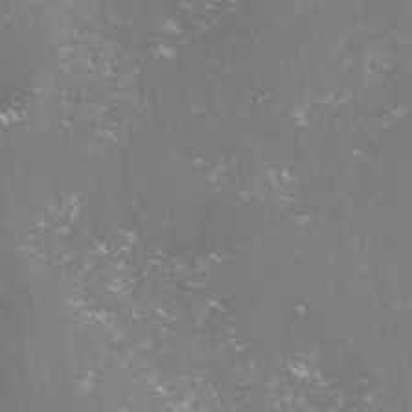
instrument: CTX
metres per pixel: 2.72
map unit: lHvf
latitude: -15.6722
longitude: -101.0648
